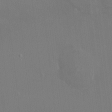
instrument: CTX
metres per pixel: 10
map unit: HNhu
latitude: 5.7639
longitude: 4.1794
